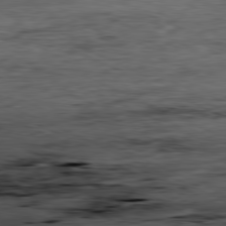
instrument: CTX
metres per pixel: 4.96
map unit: Ap
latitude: -81.0487
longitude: -90.7246
